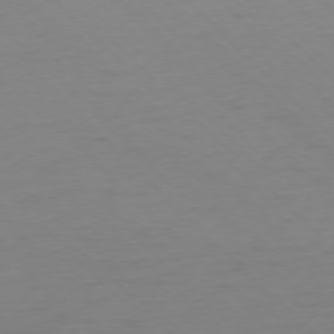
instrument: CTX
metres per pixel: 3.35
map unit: Ap
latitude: -77.1809
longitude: -78.2523
